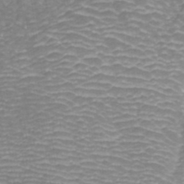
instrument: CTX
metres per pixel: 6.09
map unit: ANa
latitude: 41.8205
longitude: 27.4454
